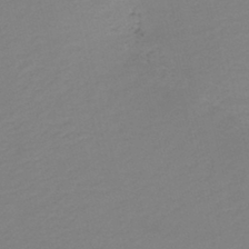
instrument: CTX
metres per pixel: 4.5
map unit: HNb
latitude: -41.1431
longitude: 50.1417
